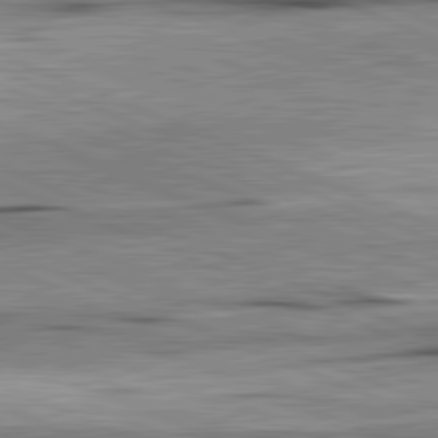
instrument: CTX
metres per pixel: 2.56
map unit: lApd
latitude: 82.0255
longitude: -167.7071
